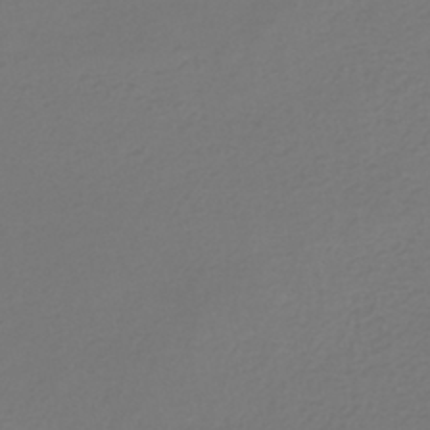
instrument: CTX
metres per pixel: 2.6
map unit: lHb
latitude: -41.9745
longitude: 65.1620
